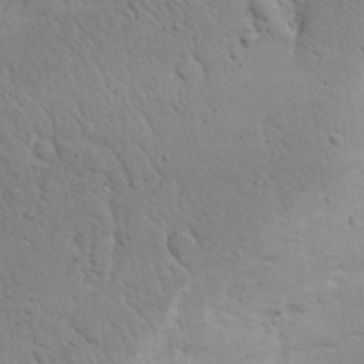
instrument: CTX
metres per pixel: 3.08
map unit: Aa
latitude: 31.4427
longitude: -144.0822
